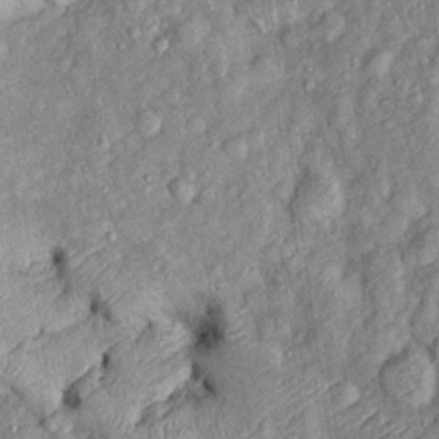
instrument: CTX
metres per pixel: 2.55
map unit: Htu
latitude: -7.0108
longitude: 155.9178
